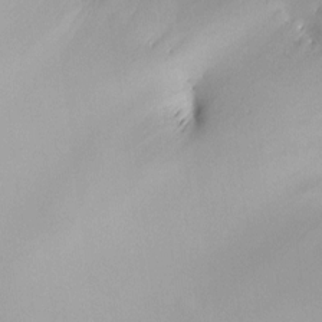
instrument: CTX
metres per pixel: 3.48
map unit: HNhu
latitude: 6.2145
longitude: 9.1431
